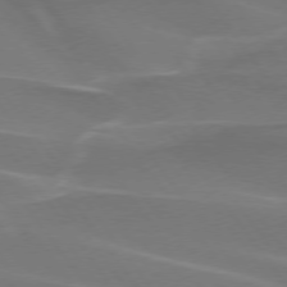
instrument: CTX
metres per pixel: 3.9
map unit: lApd
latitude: 74.5735
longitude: -62.3279
